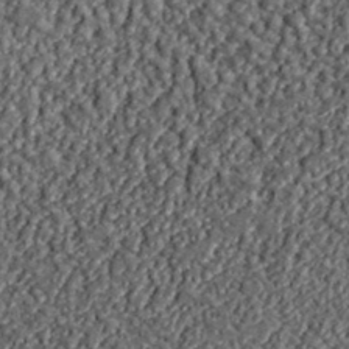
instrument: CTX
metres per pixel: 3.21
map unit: lHvf
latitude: 38.0255
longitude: -91.1970
